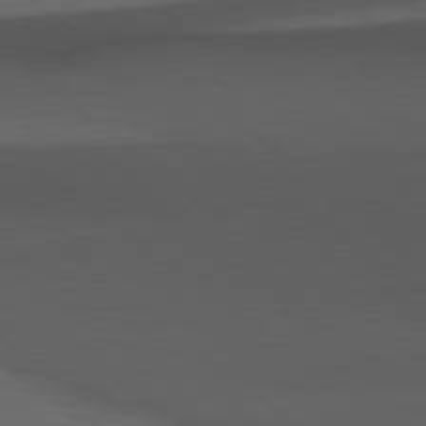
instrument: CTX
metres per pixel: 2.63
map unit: Hpe
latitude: 78.6680
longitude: -162.4223
